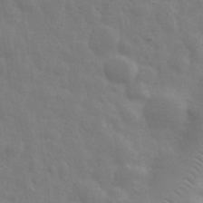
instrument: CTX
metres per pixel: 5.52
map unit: eHh
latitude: 33.3671
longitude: -70.5357
